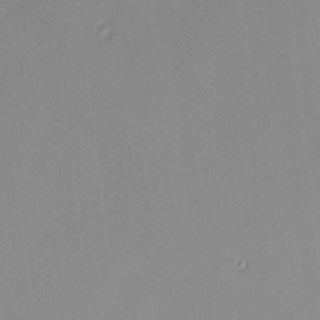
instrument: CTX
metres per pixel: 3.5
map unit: HNhu
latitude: 11.5182
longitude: 8.9919
